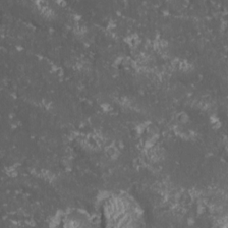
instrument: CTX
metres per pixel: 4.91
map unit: HNhu
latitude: -2.6707
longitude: 10.9353
